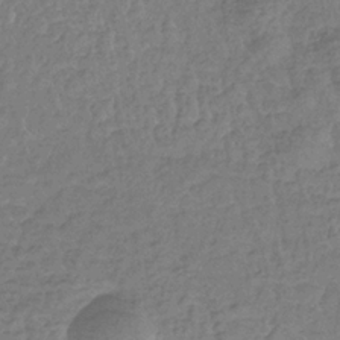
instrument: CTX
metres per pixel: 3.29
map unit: eHb
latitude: -32.1417
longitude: 73.4265
